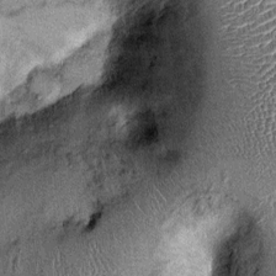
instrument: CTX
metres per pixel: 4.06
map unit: Ht
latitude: -0.0661
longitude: -12.5735
